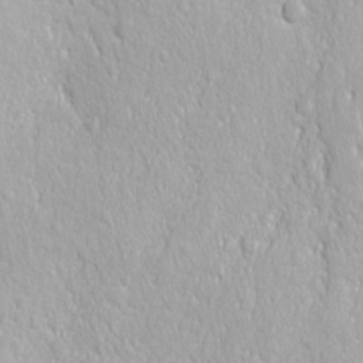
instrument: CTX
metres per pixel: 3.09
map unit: Ave
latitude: -10.8219
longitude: -120.8569
